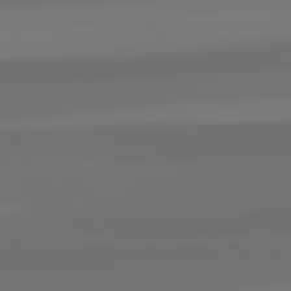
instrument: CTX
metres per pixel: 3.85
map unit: lApd
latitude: 82.7435
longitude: 161.1242
